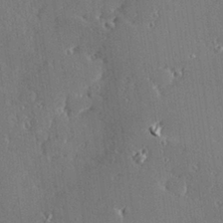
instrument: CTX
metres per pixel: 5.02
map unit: Hve
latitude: 28.2900
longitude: -92.2711
